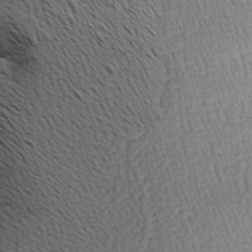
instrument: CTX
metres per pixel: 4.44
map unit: Aa
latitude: 8.8002
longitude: -141.8961
